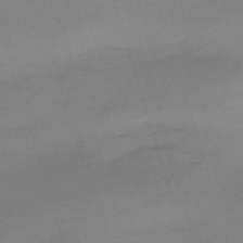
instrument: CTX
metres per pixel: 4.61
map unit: eHh
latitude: -62.7085
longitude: 49.1431
